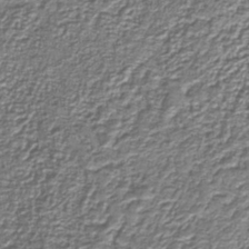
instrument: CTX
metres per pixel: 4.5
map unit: HNb
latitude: -39.5021
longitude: 51.1809
